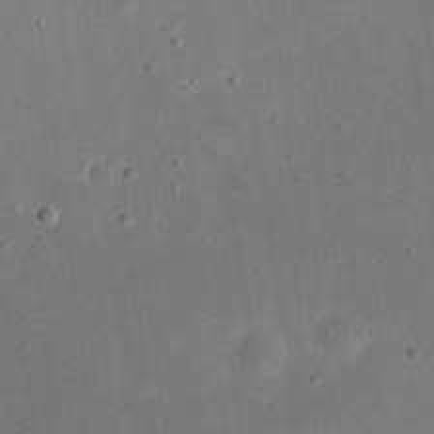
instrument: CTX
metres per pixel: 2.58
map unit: eHh
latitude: 23.9717
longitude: -68.7813
